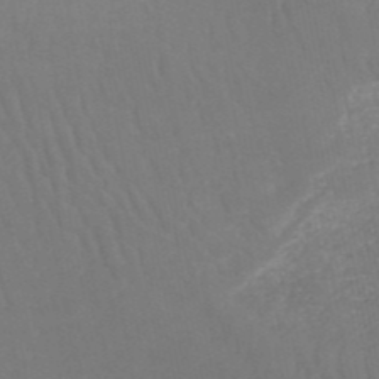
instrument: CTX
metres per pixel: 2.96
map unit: HNb
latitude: -51.8422
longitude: -49.9150
